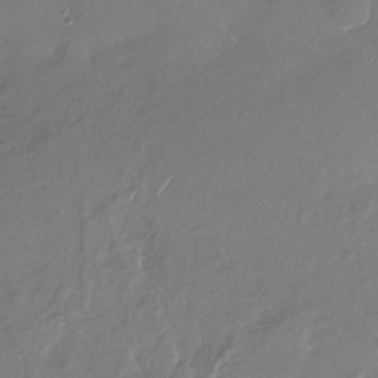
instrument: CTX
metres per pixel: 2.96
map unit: Nhu
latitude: -27.6155
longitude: -76.1200
